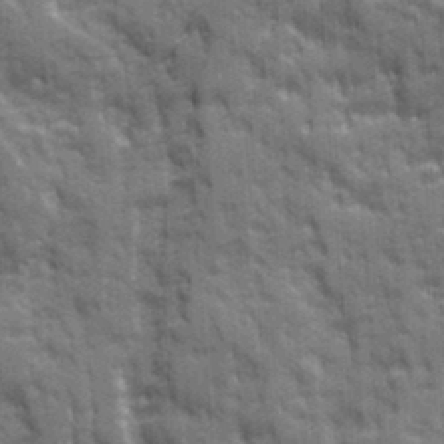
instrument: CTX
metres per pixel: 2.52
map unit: Ave
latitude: 20.1011
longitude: -133.3671
